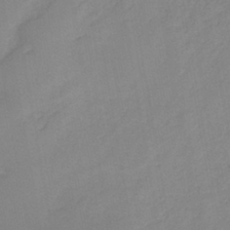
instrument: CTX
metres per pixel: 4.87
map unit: HNb
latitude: -43.8989
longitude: -40.0255
